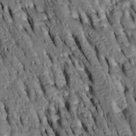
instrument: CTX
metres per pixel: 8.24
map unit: Htu
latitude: -2.8408
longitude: 150.9163
